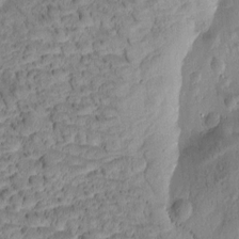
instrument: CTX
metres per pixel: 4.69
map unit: Htu
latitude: -4.0283
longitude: 172.1228
